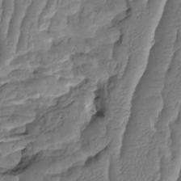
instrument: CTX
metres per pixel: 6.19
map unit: HNhu
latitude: -1.4644
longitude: 14.2551
